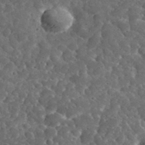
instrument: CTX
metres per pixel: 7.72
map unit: lHvf
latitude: 36.3279
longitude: -87.5938
